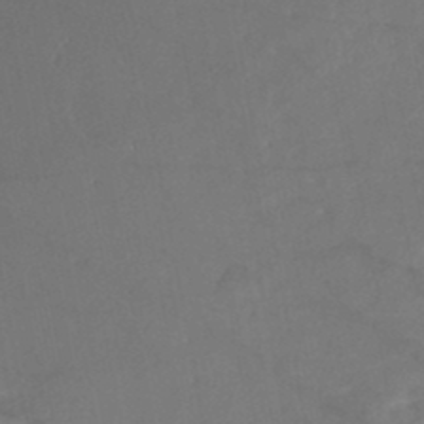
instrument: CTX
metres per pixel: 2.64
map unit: Nhe
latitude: -48.6897
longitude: -173.1970
